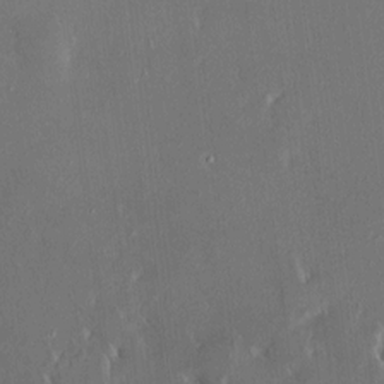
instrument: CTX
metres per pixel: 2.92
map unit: HNhu
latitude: 5.9150
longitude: 7.1053
